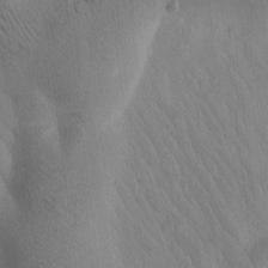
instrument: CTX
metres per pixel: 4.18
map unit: Htu
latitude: -0.2551
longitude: 172.3495
